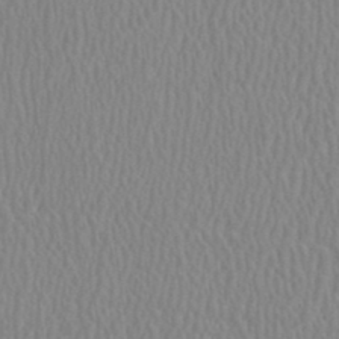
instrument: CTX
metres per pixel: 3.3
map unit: HNhu
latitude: 0.5923
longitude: -0.2900
